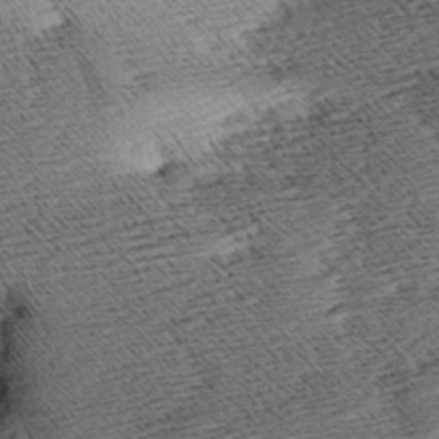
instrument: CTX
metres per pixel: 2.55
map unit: Aa
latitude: 8.0633
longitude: -140.6868
